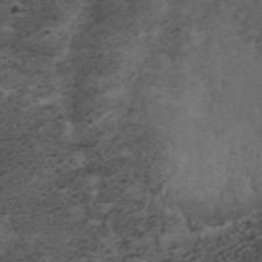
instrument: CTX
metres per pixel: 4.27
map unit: ANa
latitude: 35.9150
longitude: 13.6911
